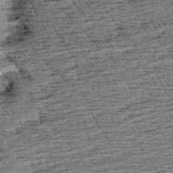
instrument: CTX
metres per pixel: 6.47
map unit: Aa
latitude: 7.5371
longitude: -137.6694
